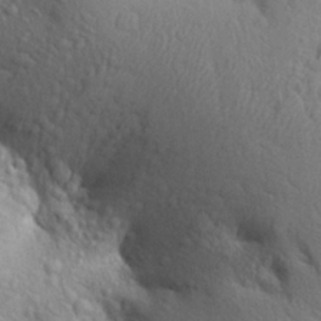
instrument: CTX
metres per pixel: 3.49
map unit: Aa
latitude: 27.9717
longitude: -148.8002
